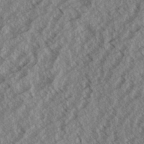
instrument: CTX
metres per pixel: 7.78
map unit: eHh
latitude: 33.9150
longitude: -140.1766
